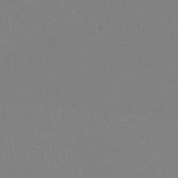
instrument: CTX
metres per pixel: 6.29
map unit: HNhu
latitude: -48.8219
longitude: 97.7478
